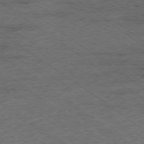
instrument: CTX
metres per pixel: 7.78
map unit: Hpe
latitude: -78.2739
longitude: -22.4223
